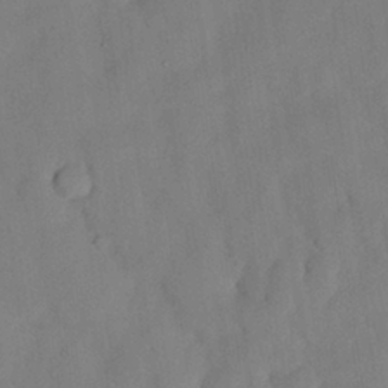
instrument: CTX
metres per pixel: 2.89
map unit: Nhu
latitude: 26.5924
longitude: -72.8002
